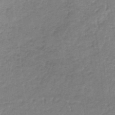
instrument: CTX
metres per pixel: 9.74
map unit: lHb
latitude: -35.5777
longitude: 60.1984
